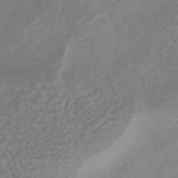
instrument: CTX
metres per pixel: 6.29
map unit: HNhu
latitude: -41.7100
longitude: 100.7085
